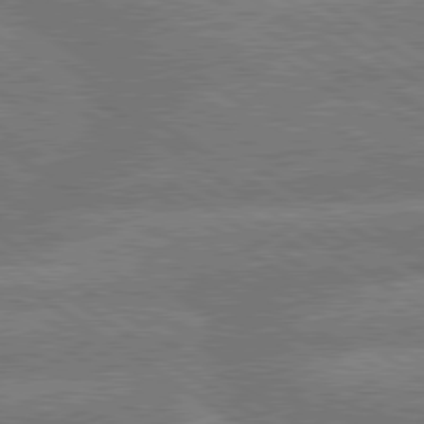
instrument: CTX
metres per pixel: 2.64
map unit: lApd
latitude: 79.7261
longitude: -161.6694
